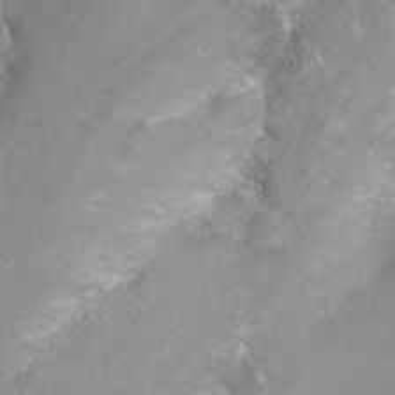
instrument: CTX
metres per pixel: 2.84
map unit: Nhu
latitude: -11.8422
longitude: -63.3860
